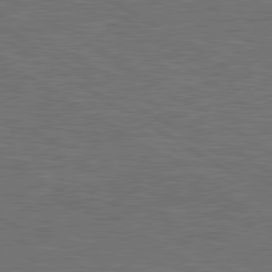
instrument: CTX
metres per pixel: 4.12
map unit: lApd
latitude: 80.4601
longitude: 118.2551
